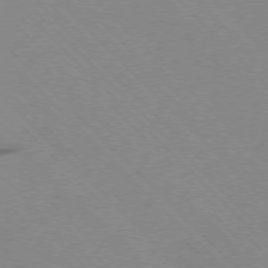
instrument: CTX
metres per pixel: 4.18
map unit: Ap
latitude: -77.3321
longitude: -66.8380
